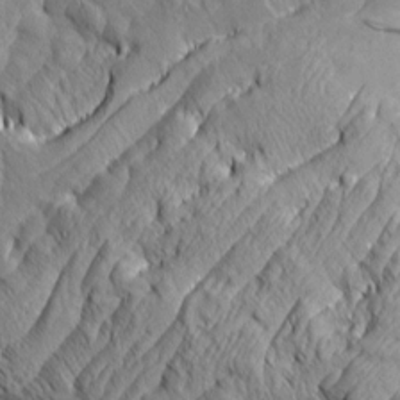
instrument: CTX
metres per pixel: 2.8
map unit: Aa
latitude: 7.3671
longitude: -129.2348
